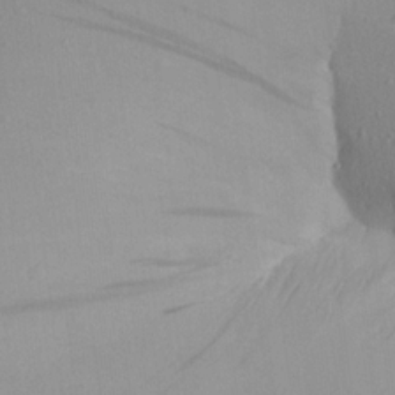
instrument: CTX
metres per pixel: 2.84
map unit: Aa
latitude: 21.2159
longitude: -145.2915
